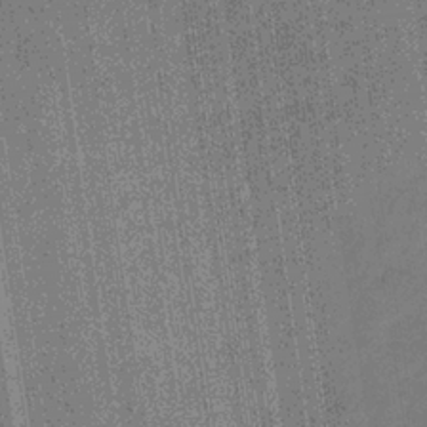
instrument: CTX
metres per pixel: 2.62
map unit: lHb
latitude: -33.9178
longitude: 66.6329
